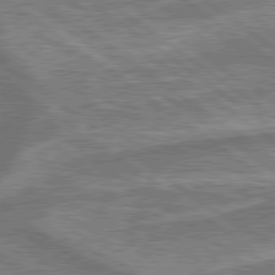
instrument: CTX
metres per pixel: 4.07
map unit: lApd
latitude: 79.6883
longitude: -170.6679
